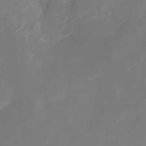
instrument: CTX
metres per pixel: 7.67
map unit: Nhu
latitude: -15.7856
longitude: -57.0458
